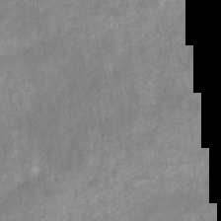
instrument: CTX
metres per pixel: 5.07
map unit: HNhu
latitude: -27.8611
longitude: 72.7841
